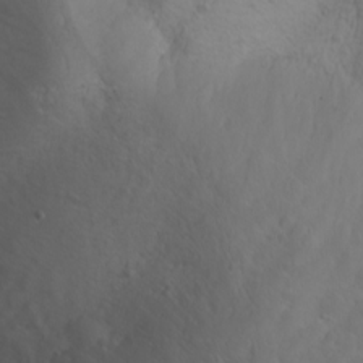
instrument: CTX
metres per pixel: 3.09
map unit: Nhu
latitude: -3.9367
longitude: -87.8016
